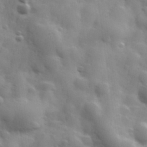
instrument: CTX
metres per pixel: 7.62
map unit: Hve
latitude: 31.5560
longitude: 150.2550
